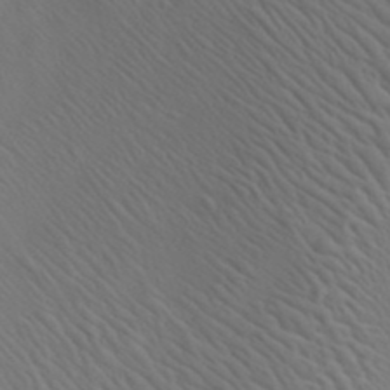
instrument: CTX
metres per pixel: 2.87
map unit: Aa
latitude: 23.2537
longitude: -138.5357
